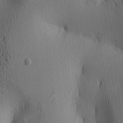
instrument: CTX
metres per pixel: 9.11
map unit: lAa
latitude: 5.1592
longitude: -112.8191
